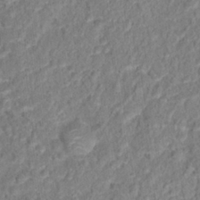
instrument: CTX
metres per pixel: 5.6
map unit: Hto
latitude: 14.7247
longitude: -38.5924
